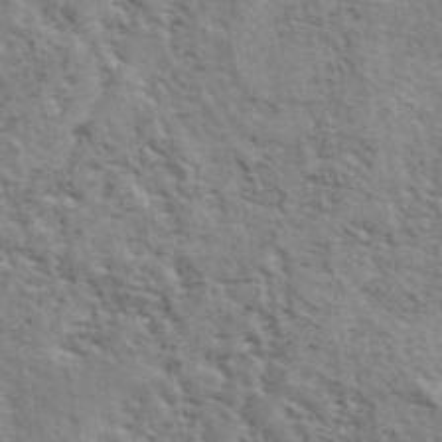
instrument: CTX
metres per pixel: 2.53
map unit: eAb
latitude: 44.4601
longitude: 113.5021
